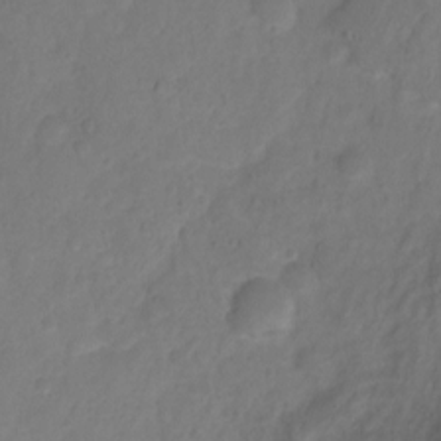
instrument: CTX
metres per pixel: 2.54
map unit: Ht
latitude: 2.1955
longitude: -35.2159
